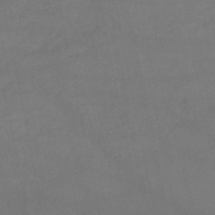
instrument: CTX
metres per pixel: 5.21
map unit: HNb
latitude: -50.7463
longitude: -40.2900
